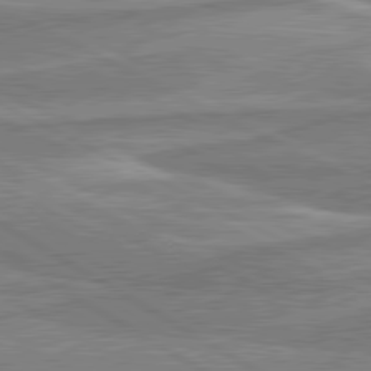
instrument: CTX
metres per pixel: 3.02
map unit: lApd
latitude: 80.6113
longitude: -174.9703
